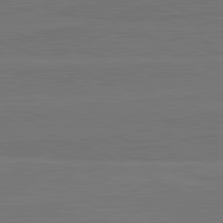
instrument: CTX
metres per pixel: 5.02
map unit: lApd
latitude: 82.4978
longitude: 165.7100
